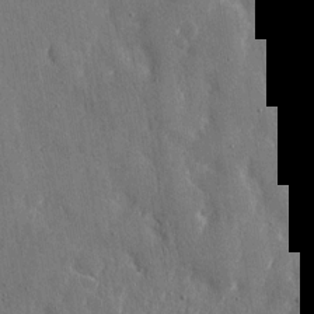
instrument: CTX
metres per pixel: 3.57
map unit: eHh
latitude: 11.5938
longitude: -69.7639
